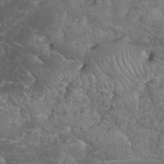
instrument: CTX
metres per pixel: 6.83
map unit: eHh
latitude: 33.7639
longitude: -65.8961
